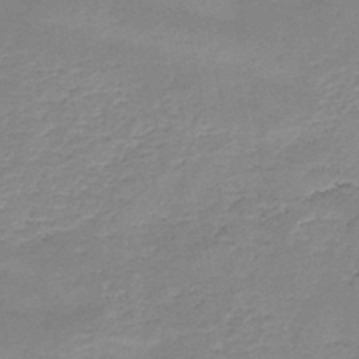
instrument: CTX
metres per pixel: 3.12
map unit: HNb
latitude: -48.2362
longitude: -39.4048
